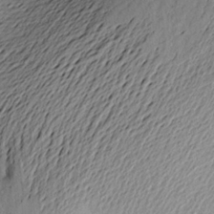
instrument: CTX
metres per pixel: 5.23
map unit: Aa
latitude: 21.9150
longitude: -149.6694
